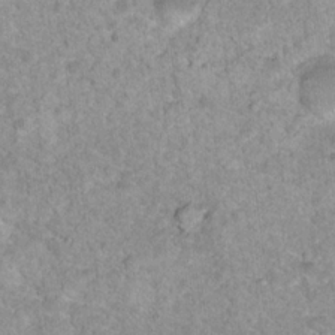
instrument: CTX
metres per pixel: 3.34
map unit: Nhu
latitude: 17.4426
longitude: -31.2915
